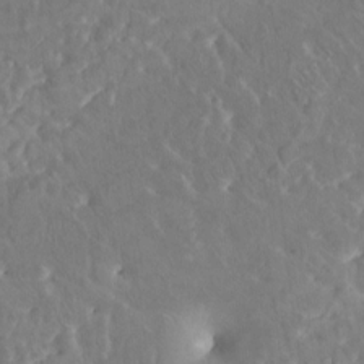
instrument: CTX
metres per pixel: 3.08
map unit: HNhu
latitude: 5.0269
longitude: 10.1228
